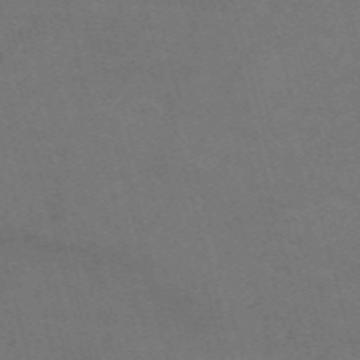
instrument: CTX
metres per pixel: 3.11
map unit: Nve
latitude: -58.9730
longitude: 51.7855
